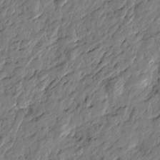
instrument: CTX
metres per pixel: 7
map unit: Htu
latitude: -2.1416
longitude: -178.8191
